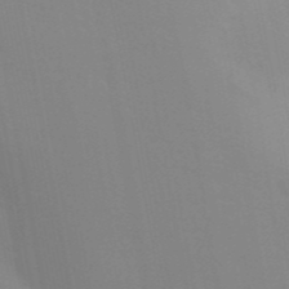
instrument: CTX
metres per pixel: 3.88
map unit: Aa
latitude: 32.5546
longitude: -145.6694
